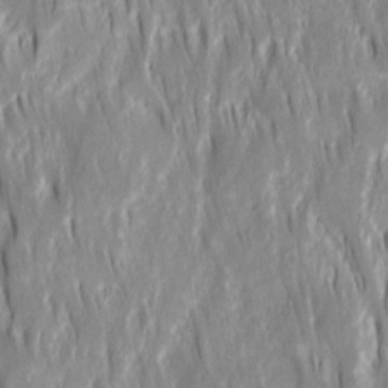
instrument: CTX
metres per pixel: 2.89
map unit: Ave
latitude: 15.1215
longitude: -134.9891
